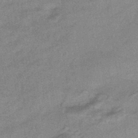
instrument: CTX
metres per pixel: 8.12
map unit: HNhu
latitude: -43.0675
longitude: 90.4440
